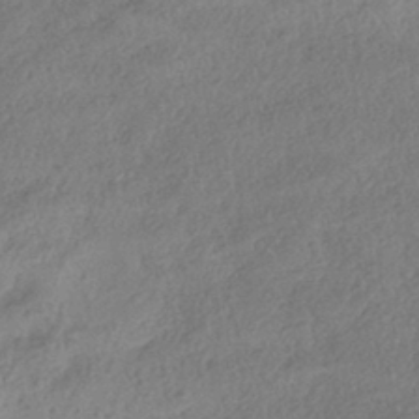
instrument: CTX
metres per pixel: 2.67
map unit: eHh
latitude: -42.4062
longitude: 120.8597
